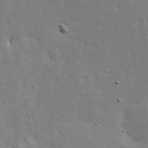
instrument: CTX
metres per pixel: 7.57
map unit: Hve
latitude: 23.6505
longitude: -97.8772
